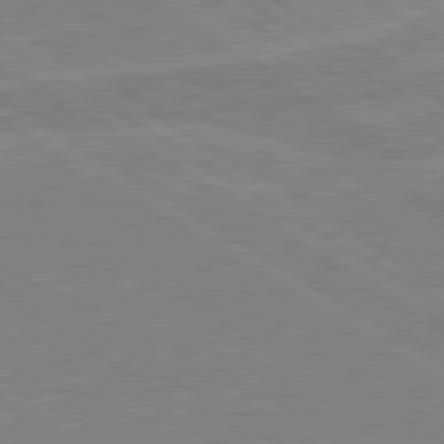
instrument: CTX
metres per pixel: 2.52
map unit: lApd
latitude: 80.5168
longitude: 123.5777
